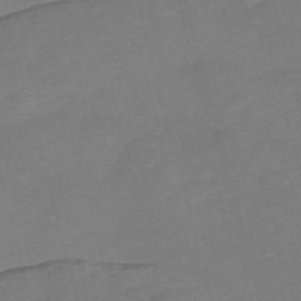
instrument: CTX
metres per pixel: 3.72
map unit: Nve
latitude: -58.5951
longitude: 58.1794
